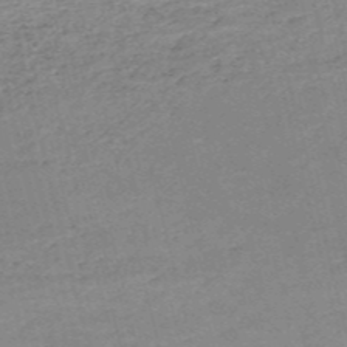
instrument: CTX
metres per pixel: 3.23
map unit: HNb
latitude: -53.8044
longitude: -36.7058
